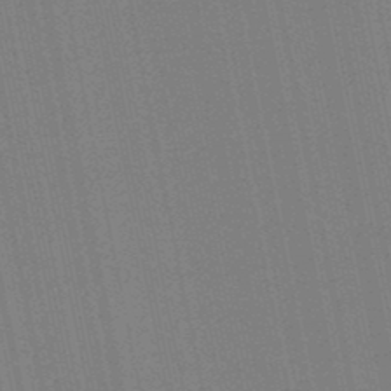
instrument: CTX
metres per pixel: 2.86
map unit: lHb
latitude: -47.5399
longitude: 78.3684
